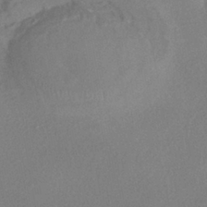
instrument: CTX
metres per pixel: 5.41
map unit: eHh
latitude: -40.5574
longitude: 120.2550
